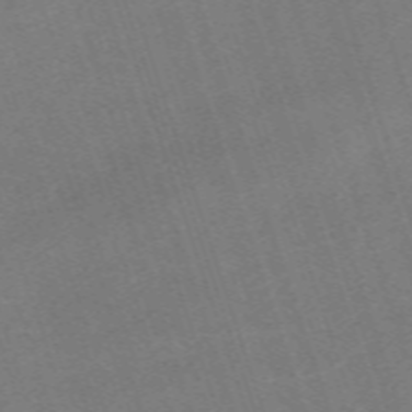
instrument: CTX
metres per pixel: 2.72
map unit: eHh
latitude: -63.5588
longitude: 50.1795
